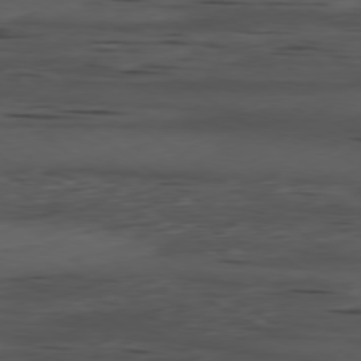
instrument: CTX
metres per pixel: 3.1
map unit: Ap
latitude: -79.5777
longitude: -58.5357
